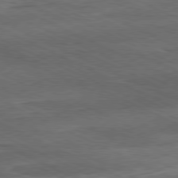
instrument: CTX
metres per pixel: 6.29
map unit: Ap
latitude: -81.2376
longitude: -91.6127
